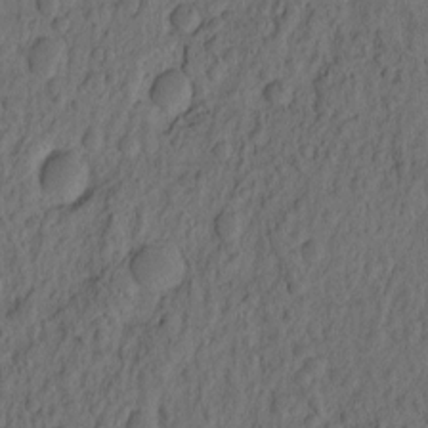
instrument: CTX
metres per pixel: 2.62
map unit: eHh
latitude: -2.2361
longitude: 17.1243
